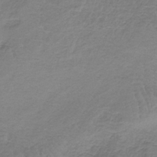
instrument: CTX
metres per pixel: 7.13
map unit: HNb
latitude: -35.7478
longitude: 56.5574
